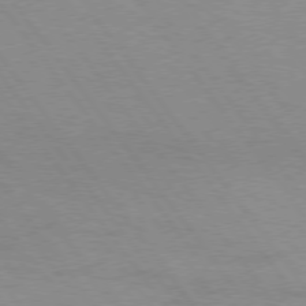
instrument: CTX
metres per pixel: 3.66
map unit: Hpe
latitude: 75.2915
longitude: -143.1970
